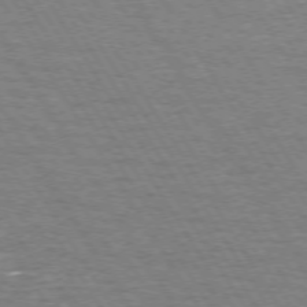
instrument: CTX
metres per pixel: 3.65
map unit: Hpe
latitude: 72.6302
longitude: -123.9150
